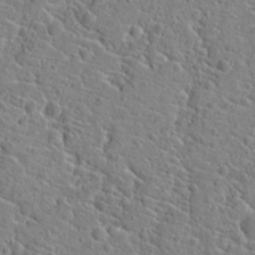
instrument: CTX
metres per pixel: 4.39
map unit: Hto
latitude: 21.2159
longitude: -44.7813
